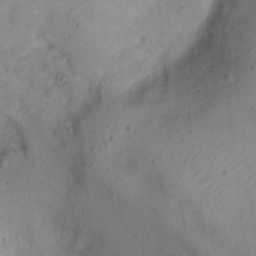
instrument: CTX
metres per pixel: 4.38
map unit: Nhu
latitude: 22.0444
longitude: -70.6490
